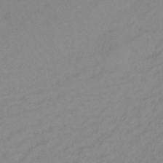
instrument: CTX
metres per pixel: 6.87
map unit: lHb
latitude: -35.1998
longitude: 71.3321
